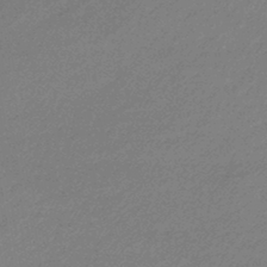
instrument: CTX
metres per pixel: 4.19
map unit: lHb
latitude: -43.8233
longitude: 61.0109
